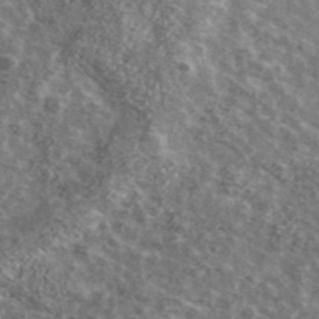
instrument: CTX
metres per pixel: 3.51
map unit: Ave
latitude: 41.3859
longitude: -108.3089
